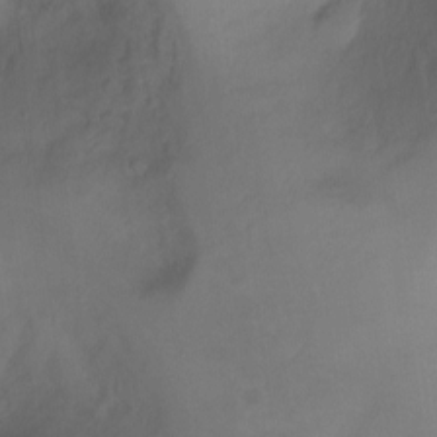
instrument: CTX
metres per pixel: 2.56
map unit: Ht
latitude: 0.9891
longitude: -44.7435
